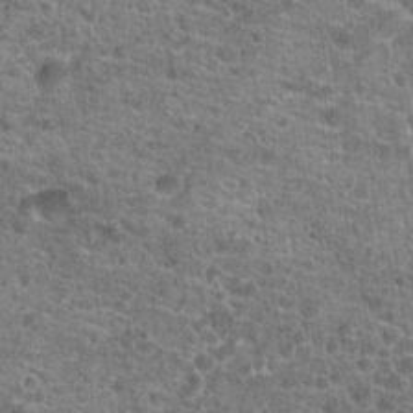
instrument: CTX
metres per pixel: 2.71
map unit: Hto
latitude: 19.8016
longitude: -42.4601
